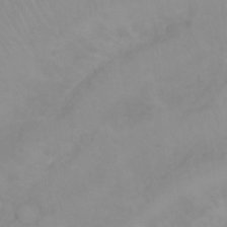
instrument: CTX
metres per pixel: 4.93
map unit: Nhu
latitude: 23.4048
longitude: -63.7261
